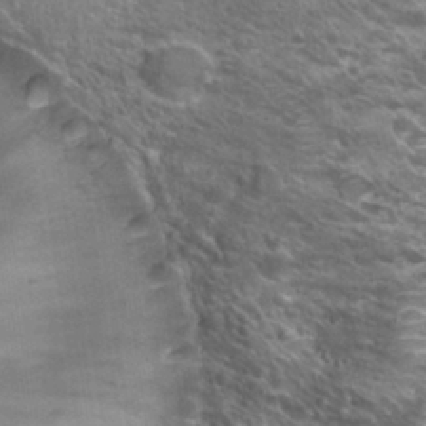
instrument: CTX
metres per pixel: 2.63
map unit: Hto
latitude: 28.6112
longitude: -43.5182
